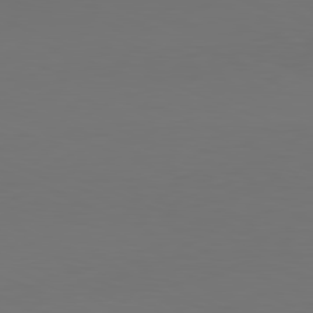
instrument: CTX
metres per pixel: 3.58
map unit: Hpe
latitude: -81.9556
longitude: 7.6722
